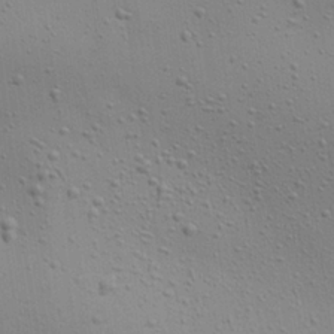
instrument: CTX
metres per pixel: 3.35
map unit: Aa
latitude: 22.4979
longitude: -142.2145
